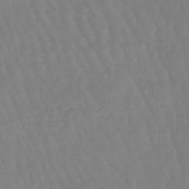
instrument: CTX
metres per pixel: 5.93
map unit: lHb
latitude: -45.6911
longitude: 79.0675
